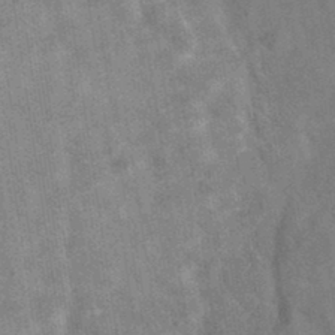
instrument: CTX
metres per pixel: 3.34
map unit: eAb
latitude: 34.8191
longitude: 111.1431
